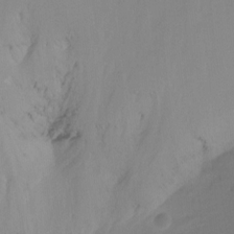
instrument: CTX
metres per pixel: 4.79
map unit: Ht
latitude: -16.5574
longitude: -45.4615
